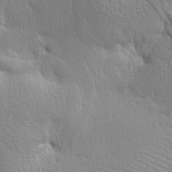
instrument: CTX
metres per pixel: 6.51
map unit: lAa
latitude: -8.4440
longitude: -124.9702
